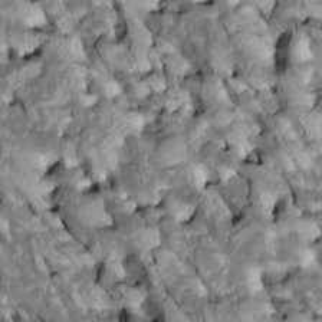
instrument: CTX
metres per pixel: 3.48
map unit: Htu
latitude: 1.2915
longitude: 145.0864
